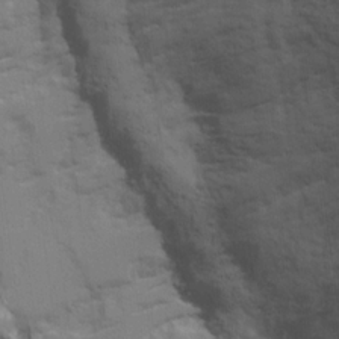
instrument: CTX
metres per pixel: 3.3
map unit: Ave
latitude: 18.3467
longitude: -129.1970
